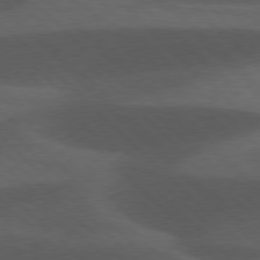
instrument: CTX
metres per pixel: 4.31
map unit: lApd
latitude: 77.2537
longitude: -60.3089
